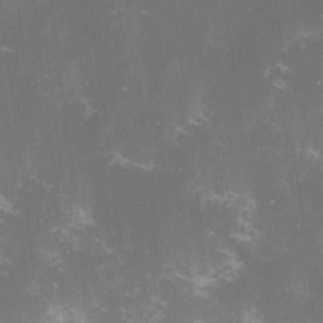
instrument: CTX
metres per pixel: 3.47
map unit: lHvf
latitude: -13.3321
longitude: -99.2536
